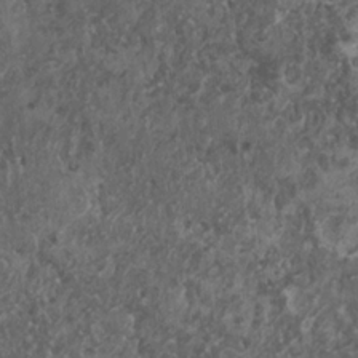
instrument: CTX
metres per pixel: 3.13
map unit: HNhu
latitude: 0.9891
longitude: 4.3684
